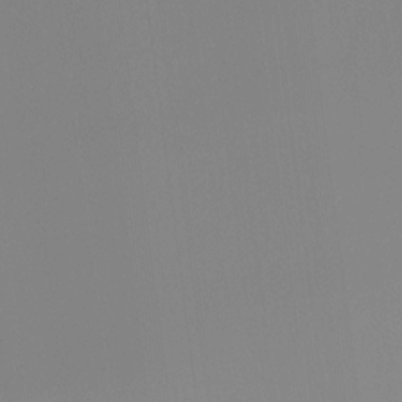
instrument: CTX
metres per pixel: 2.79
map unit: Ht
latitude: -15.1243
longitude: -48.2900
